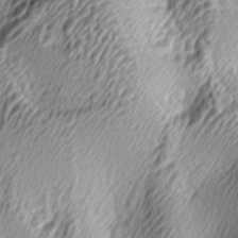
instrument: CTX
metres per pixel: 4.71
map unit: lAa
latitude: -5.2754
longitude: -122.9703
